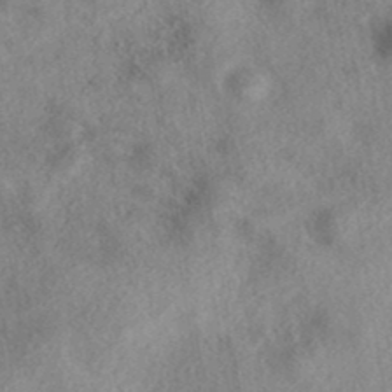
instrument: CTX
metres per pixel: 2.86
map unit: eAb
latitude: 39.1781
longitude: 112.7085
